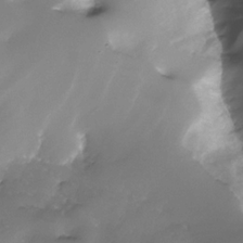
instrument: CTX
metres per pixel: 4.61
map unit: Nhe
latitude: -33.0865
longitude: -92.7246
